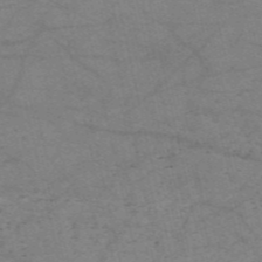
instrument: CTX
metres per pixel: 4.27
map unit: HNb
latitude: -54.7841
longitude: -43.6127
